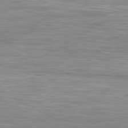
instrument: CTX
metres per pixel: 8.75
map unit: Hpe
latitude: -80.7652
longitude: 19.0297
